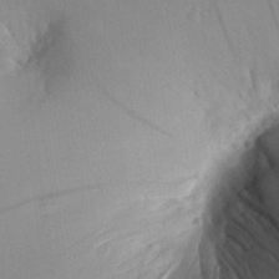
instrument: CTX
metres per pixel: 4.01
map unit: Ave
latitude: 24.0444
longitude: -132.8380
